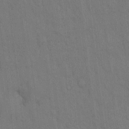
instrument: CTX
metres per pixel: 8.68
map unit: Hto
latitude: 14.5357
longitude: -61.1970
